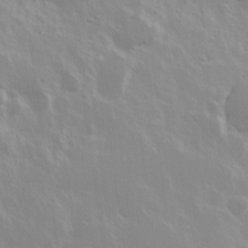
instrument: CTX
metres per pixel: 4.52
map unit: Hve
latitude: 24.2144
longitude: 145.6155
